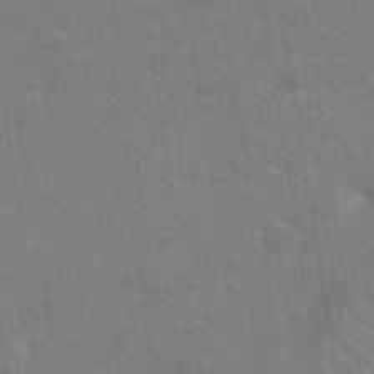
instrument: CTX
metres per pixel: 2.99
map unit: Nhu
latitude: -11.8234
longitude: -22.3278
